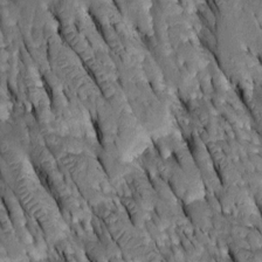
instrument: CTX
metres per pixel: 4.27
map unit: Htu
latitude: -2.6329
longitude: 150.8596
